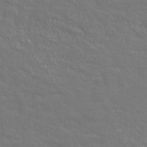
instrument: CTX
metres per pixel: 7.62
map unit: eHh
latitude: 43.0081
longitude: -90.8002
